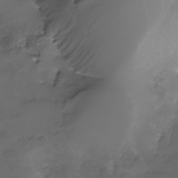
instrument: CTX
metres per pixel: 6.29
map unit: Nhe
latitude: -33.1809
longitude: -93.1025
